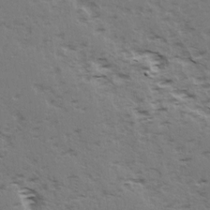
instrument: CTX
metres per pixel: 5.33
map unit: Ave
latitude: 15.2537
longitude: -103.8394
